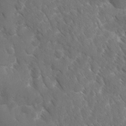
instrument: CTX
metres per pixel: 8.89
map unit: Ave
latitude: -10.6519
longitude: -119.1592
